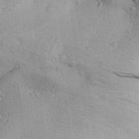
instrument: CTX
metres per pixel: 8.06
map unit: Aa
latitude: 30.0444
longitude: -138.3089
